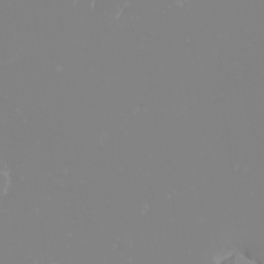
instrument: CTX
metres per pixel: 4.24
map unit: Nhu
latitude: -6.3495
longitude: -88.8380
